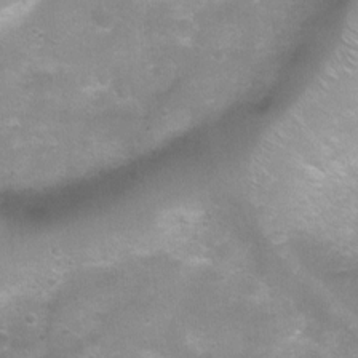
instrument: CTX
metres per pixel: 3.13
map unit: Ht
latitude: 4.6679
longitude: -20.7057
